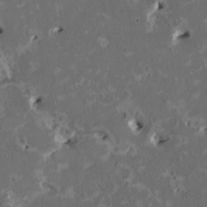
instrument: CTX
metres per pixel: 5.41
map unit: HNhu
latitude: 2.0633
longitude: -4.6679
